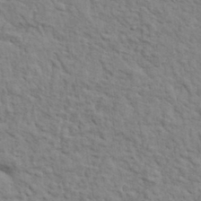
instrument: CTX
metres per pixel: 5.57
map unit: lHvf
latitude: 35.7638
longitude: -85.8395
